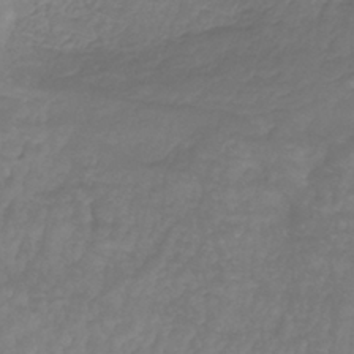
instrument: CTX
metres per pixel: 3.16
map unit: HNhu
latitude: -29.5210
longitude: 68.1794
